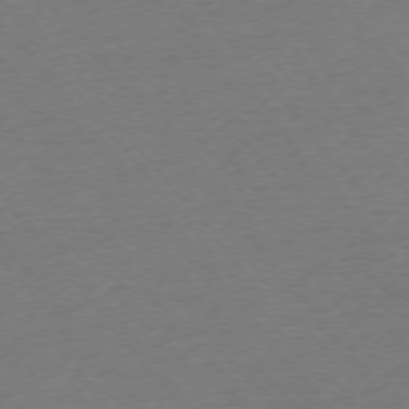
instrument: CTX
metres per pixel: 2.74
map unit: Ap
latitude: -75.6533
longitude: -94.9703
